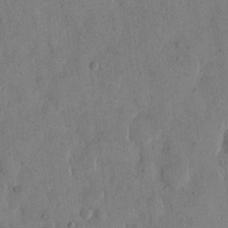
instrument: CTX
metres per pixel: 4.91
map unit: eHh
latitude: 13.4049
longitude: -68.3656
